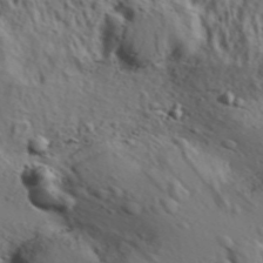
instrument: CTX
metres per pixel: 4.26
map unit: Aa
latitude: 31.7450
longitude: -136.2901
